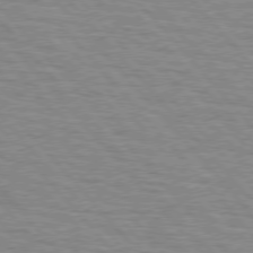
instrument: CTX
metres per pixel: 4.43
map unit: lApd
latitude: 76.1577
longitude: -76.9513
